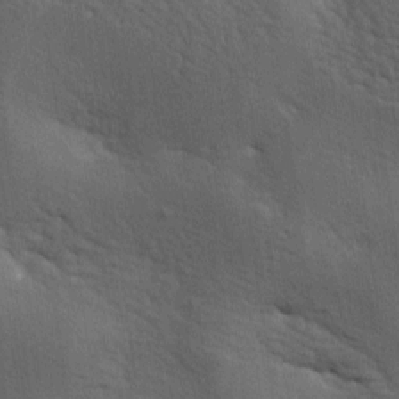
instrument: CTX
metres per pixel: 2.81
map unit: lAa
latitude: -7.2565
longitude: -125.3860
